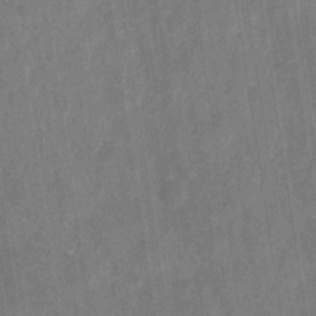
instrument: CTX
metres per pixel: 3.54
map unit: eHb
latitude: -29.6155
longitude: 69.5021
